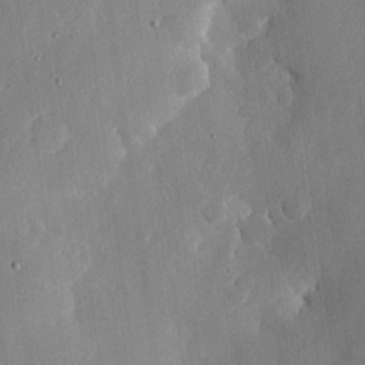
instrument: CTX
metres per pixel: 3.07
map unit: lHvf
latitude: 18.4223
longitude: -113.9339
